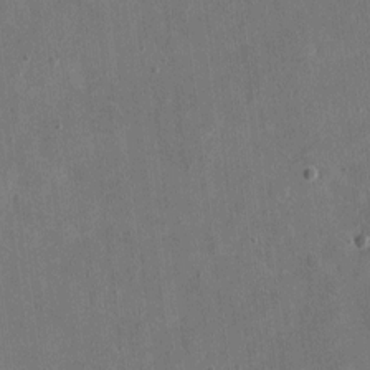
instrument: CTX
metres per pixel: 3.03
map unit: eHh
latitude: 4.8380
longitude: -66.9324
